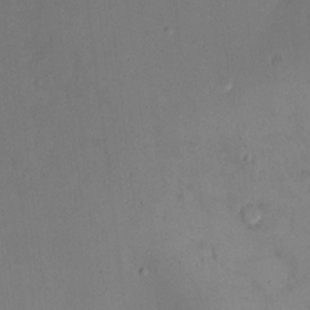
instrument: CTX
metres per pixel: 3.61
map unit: eHh
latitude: 10.1767
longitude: -62.8380
